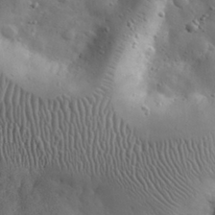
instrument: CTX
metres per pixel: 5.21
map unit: eHh
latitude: 30.8191
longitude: -69.2726
